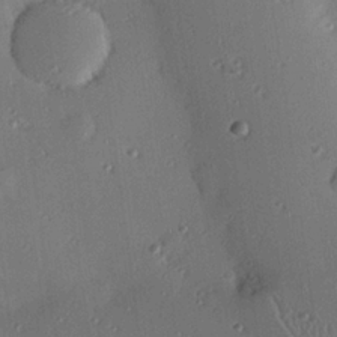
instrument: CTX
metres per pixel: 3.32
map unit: eHh
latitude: 23.3671
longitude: -91.0647
